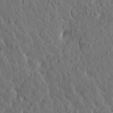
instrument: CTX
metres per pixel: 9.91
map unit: HNhu
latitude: 6.5735
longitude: -0.5357
